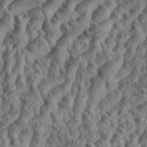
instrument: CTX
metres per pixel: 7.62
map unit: eHh
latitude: 35.2348
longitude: -138.1389
